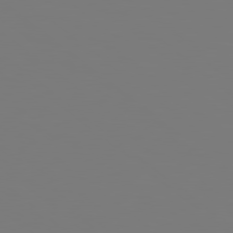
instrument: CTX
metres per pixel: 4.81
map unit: Hpe
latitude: 78.8191
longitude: -174.5168
